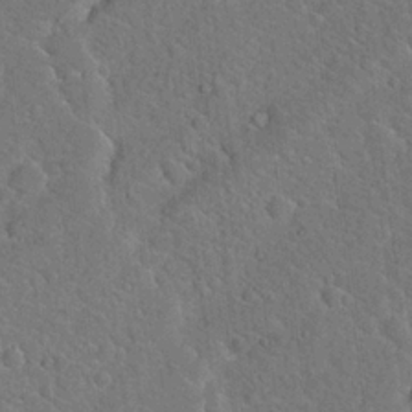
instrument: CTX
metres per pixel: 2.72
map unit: Hto
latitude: 19.4804
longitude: -50.8569
